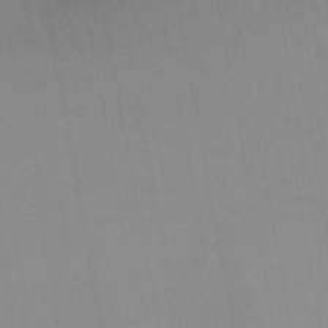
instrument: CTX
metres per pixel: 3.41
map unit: HNb
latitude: -46.5573
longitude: -42.7057
